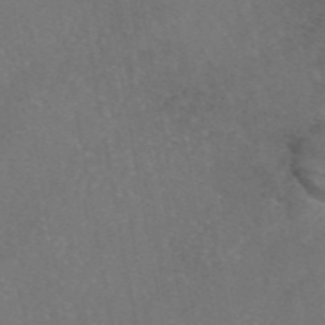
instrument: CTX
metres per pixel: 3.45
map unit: eAb
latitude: 47.0270
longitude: 109.0675
